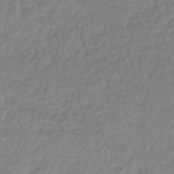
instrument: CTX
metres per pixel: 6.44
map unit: lHb
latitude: -44.7085
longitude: 70.2173
